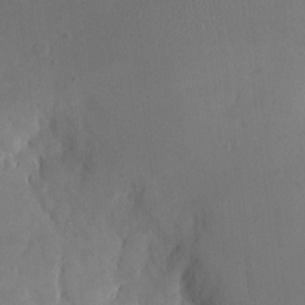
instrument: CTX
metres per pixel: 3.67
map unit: Nhe
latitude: -1.8423
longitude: -58.7246
